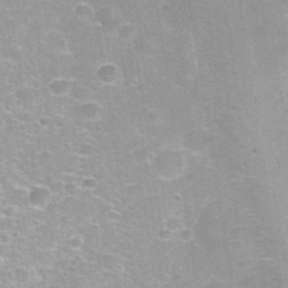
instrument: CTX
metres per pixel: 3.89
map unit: Nhu
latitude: 29.3670
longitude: -48.4223
